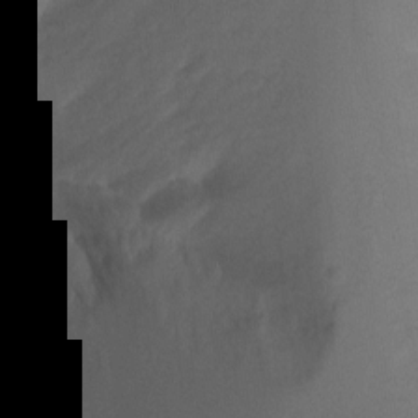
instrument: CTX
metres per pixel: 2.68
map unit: Ht
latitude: -11.0109
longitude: -34.4223
